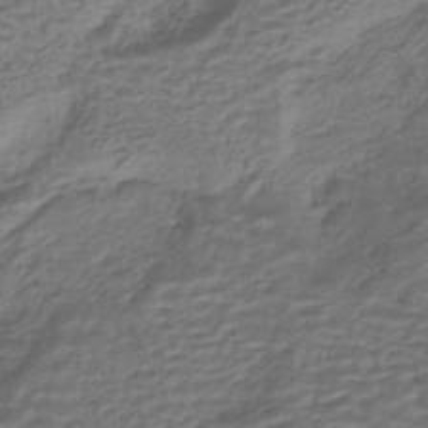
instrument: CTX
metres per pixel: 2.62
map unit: HNhu
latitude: -43.0108
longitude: 103.0675
